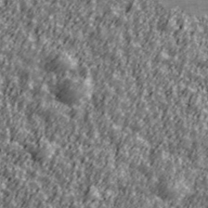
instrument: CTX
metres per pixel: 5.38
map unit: Ave
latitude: 42.5357
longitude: -113.4237
